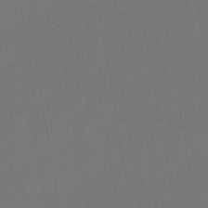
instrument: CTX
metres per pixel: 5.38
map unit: eHb
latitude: -43.9745
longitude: 87.7100
